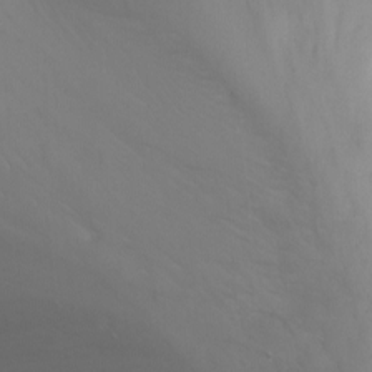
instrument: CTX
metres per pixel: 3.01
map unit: Nhu
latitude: -12.9920
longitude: -59.9528
